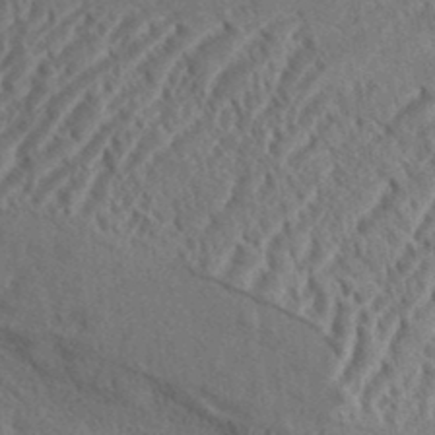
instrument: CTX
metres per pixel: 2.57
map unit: eHh
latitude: 36.9325
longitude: -137.7639
